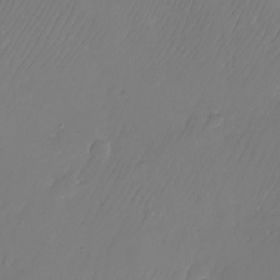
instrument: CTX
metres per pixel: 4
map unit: Nhu
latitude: -26.1983
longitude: -71.1781
